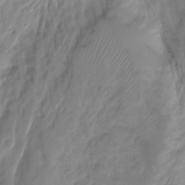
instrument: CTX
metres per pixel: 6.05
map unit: Hto
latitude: -8.3873
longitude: -44.2711
